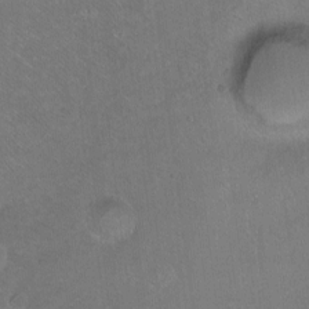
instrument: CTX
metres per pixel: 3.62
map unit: Ht
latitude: -7.9556
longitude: -36.7813
